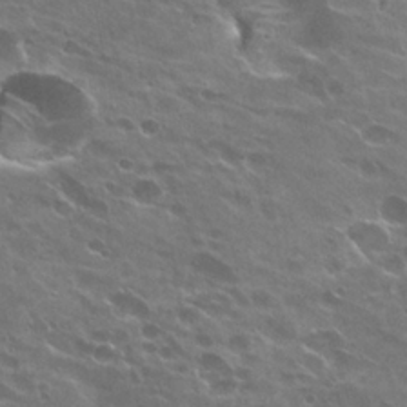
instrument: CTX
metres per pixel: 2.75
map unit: Hto
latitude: 24.8569
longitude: -37.3860
